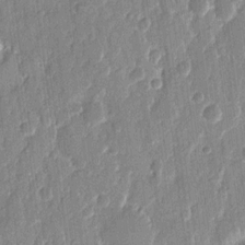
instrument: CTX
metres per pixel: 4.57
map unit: eHh
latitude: 12.0633
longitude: -70.9325
